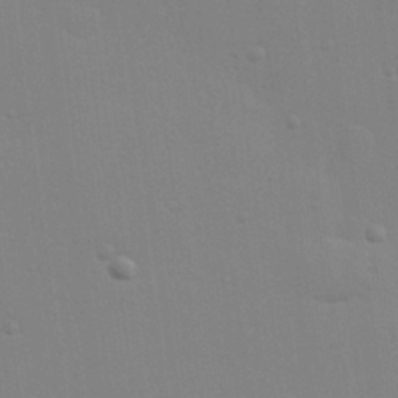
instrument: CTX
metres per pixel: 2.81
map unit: Hve
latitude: 26.6113
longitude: -92.7246
